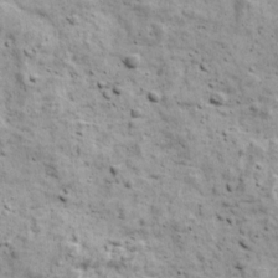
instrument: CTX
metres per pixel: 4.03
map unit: Ave
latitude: 17.6694
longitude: -134.1766
